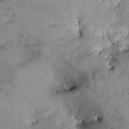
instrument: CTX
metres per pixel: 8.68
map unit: Aa
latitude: 10.7435
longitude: -143.1592
